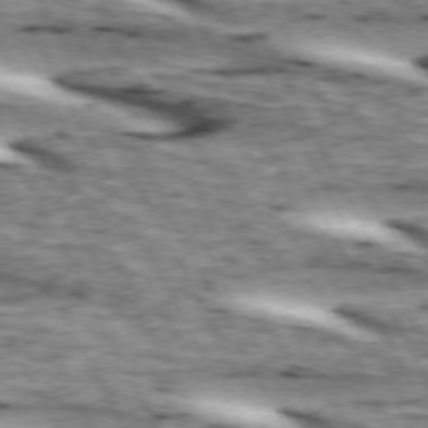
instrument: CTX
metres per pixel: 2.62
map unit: lApd
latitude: 73.1593
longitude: -55.4237
